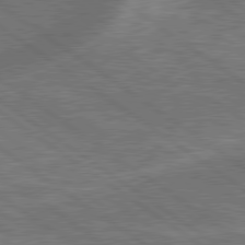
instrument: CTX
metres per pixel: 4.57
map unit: lApd
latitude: 79.4616
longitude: 173.4076
